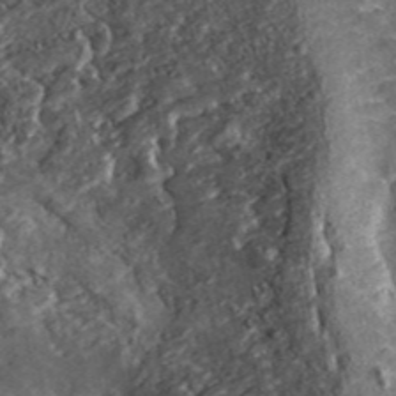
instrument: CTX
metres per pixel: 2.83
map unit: ANa
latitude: 45.8961
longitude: 25.4265
